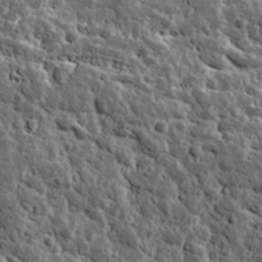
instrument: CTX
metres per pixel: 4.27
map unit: Ave
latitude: 17.3293
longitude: -134.9702
